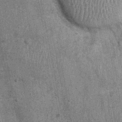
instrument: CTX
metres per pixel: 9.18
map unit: Nhu
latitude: 0.3467
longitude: -16.0633
